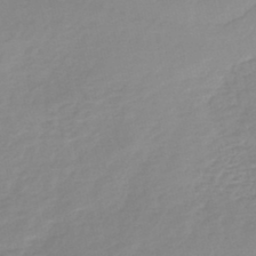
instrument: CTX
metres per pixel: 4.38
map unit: lHb
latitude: -46.1417
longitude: 64.7841
